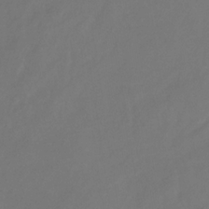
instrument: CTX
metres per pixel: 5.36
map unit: eHb
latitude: -30.2739
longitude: 65.3321
